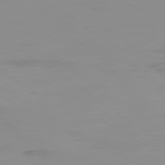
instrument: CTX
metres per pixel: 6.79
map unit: Ap
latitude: -78.8597
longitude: -78.6869
